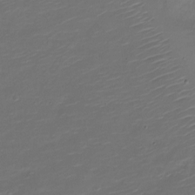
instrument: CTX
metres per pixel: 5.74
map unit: Nve
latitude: -20.9163
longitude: 104.1228
